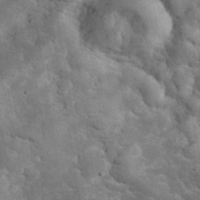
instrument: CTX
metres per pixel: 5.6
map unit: eHh
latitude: 33.7828
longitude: -66.3278
